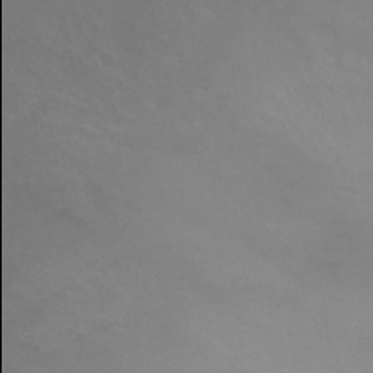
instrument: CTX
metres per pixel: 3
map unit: Ht
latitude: -0.9542
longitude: -17.9906
